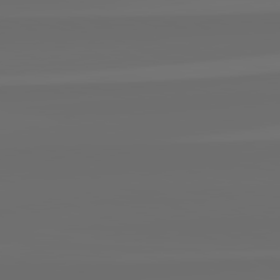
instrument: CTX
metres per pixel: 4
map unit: lApd
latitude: 82.3656
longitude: -164.8758
